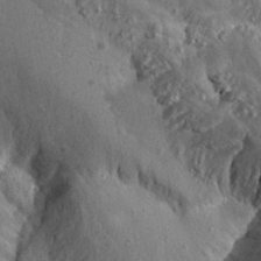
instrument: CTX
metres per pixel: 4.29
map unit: Aa
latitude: 14.1011
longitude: -142.1956
